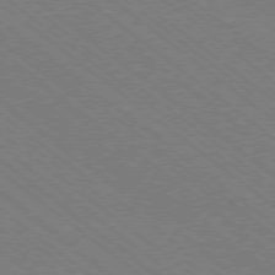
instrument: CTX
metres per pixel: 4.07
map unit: Ap
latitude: -78.9163
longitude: -83.8772
